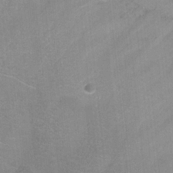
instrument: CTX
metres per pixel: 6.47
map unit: Hve
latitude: -31.0297
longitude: 94.3873
